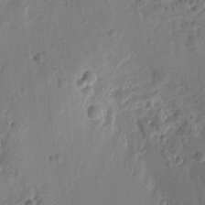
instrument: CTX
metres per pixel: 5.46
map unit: Htu
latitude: 2.0633
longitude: -178.2712
